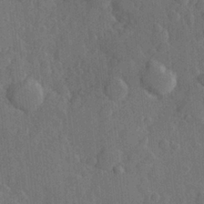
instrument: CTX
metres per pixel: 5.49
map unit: Hve
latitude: 25.1592
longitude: 149.2754
